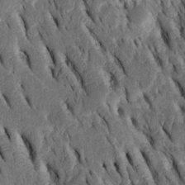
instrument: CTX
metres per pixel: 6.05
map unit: Htu
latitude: -2.7463
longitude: 151.3509
